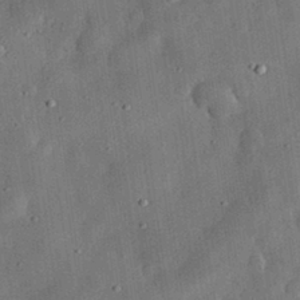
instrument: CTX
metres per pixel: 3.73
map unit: eHh
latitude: 31.8584
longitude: -76.0255
